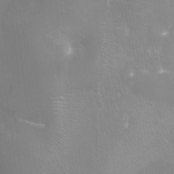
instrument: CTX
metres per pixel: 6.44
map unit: Ht
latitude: -16.9164
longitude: -43.9717
